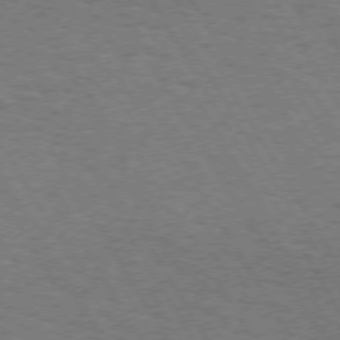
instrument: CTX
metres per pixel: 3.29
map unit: Hpe
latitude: 72.9514
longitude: -128.8758
